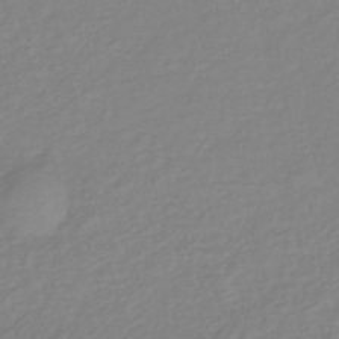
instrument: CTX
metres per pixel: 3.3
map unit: eHb
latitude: -41.0486
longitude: 81.0109
